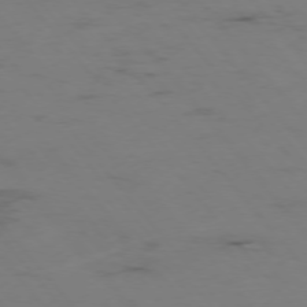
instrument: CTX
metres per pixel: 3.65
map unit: Hpe
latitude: -76.0094
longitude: -19.5560
